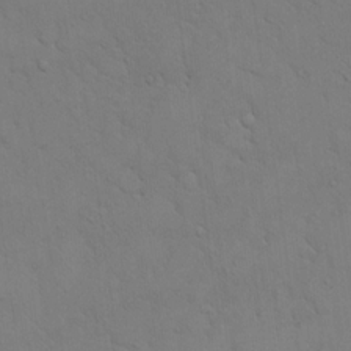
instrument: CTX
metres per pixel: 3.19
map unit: eHh
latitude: 17.6127
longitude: -62.7813
